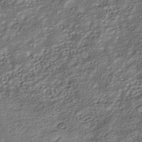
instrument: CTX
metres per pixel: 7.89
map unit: Nhe
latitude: -41.1242
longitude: -111.4616
